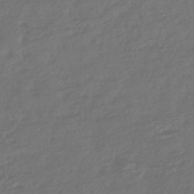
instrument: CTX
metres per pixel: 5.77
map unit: HNhu
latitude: -45.4454
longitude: 106.7275
